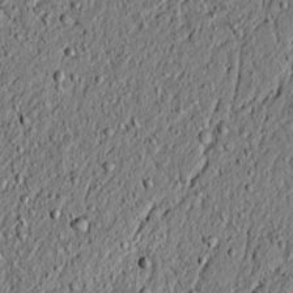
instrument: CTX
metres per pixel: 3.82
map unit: lAvf
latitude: 5.7450
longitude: 167.5021
